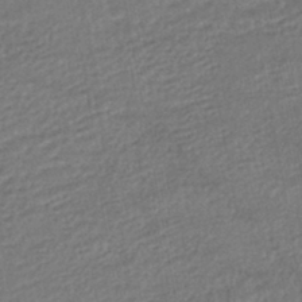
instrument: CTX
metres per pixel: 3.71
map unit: HNhu
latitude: -46.2172
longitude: 102.2551
